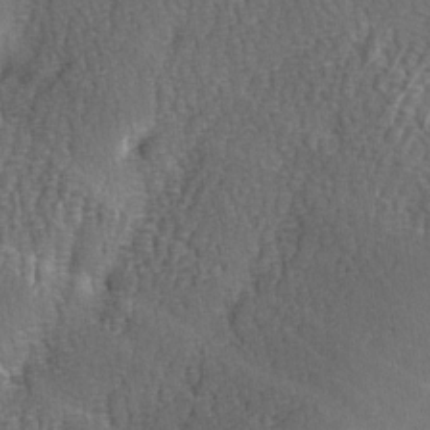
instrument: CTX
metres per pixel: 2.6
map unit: Ave
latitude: -6.1039
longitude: -120.5357
